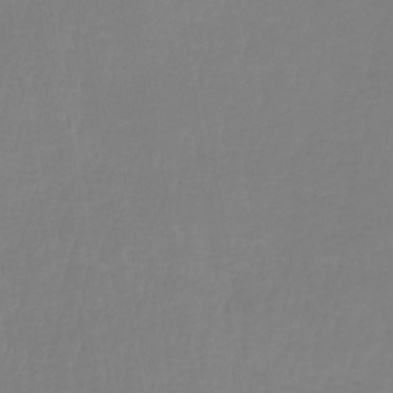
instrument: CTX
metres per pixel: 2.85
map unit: lHb
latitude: -41.0486
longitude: 65.8989
